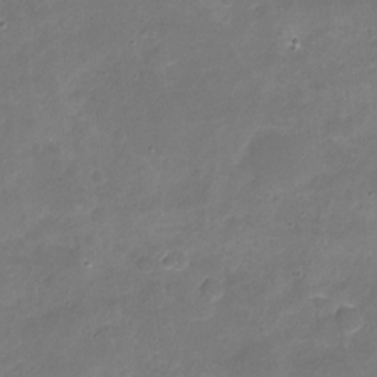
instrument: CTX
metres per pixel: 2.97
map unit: Nhu
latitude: -18.8597
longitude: -56.4978
